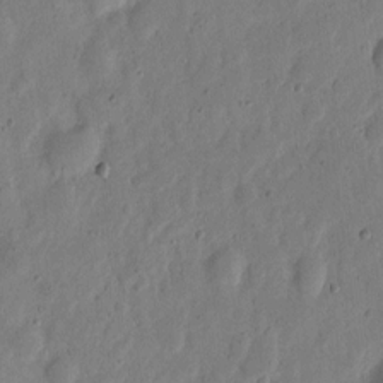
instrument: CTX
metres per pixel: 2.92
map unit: eHh
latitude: 6.3278
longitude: -71.5938
